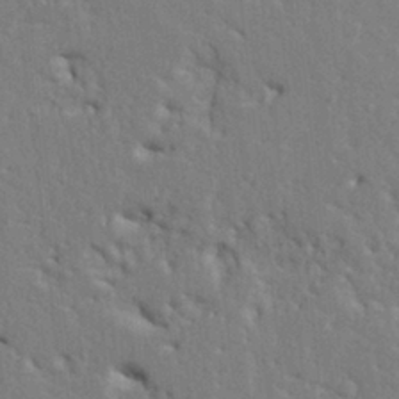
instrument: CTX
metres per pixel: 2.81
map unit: Ht
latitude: 8.9325
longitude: -77.1781
